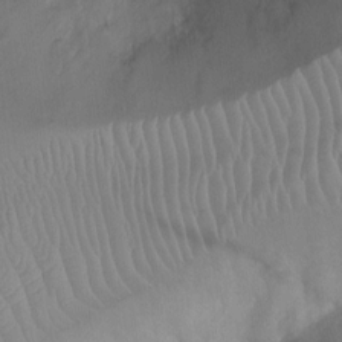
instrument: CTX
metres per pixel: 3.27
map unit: Ht
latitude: -9.3698
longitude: -22.4412
